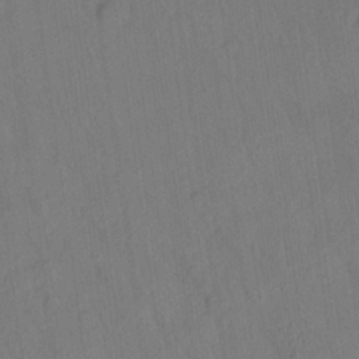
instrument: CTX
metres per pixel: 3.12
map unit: lAa
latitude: 21.9339
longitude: -138.1767
